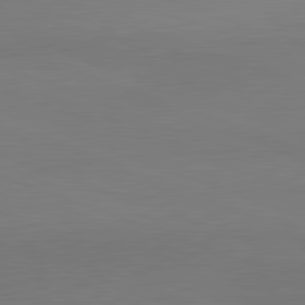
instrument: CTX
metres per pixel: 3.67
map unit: lApd
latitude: 81.4993
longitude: -131.8395
